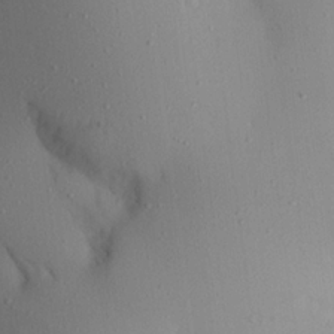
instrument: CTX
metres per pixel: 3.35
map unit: Aa
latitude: 21.1781
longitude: -145.3104
